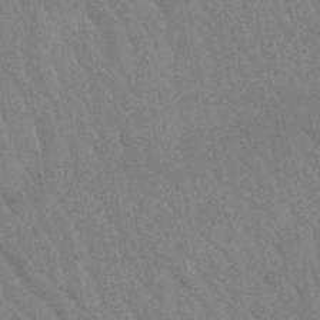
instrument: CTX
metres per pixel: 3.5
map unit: lHb
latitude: -48.5952
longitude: 73.7288
